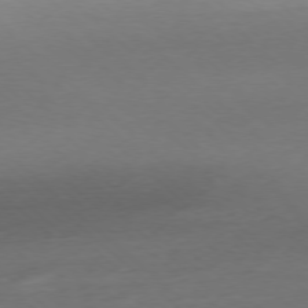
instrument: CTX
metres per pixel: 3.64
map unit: Ap
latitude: -77.8044
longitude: -69.8583
